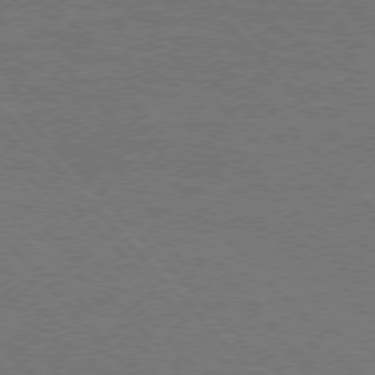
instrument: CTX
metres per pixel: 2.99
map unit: Hpe
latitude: 75.7639
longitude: -155.9906
